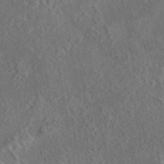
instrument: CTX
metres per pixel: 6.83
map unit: eAb
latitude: 43.8017
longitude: 114.5574
